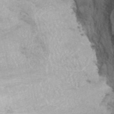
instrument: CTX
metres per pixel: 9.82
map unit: ANa
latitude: 41.9150
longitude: 15.4266
